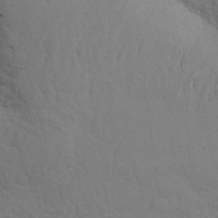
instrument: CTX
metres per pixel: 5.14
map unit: Aa
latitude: 23.5938
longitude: -148.6302
